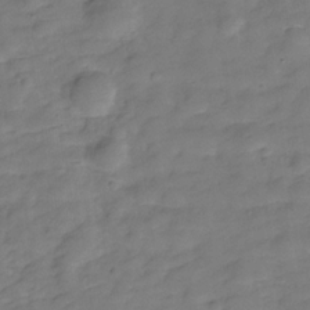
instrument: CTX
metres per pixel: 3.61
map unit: Hve
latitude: -29.7289
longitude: 93.1242
